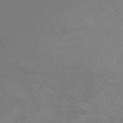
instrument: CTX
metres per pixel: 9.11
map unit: Ht
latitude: 1.6505
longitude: -34.0822
